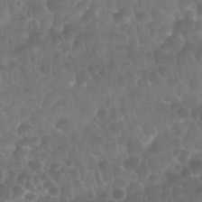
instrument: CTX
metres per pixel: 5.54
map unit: Nhu
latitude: 28.7246
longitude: -65.1403
